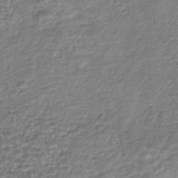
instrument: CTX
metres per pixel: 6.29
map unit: lHb
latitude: -42.6329
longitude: 75.8990
